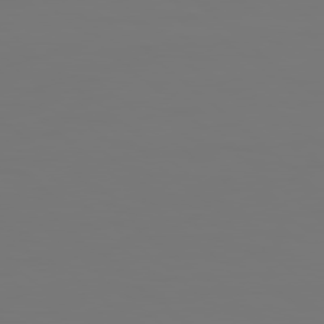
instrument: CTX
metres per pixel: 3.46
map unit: Hpe
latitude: 78.2523
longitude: 177.5588
